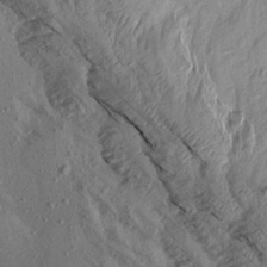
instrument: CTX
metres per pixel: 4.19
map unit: Aa
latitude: 17.0270
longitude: -147.1404
